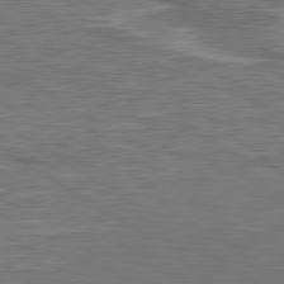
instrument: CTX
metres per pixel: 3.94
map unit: lApd
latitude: 80.4601
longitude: 118.5574
